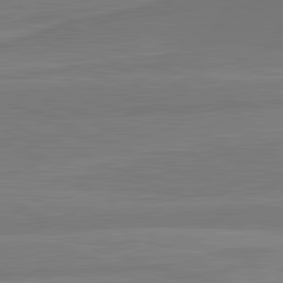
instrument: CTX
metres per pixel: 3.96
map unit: lApd
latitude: 81.9528
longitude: -172.8946
